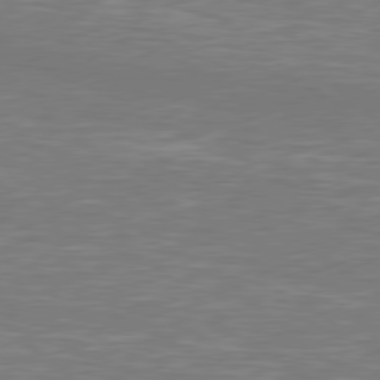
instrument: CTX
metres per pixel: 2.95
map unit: Hpe
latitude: 79.0081
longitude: -125.5749
